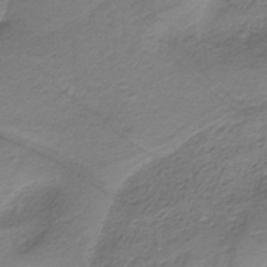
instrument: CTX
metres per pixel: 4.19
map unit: HNb
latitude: -37.3509
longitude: 54.3684
